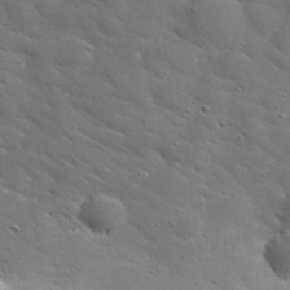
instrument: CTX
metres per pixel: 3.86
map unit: eHh
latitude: 30.2334
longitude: -68.7435
